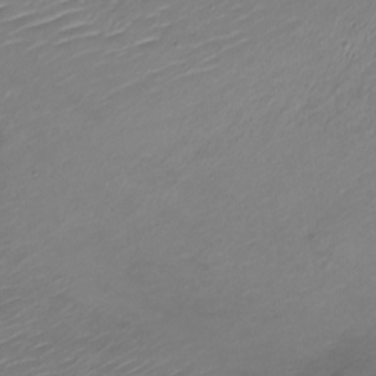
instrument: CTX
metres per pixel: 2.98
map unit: Nve
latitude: -17.8990
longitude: 107.1431
